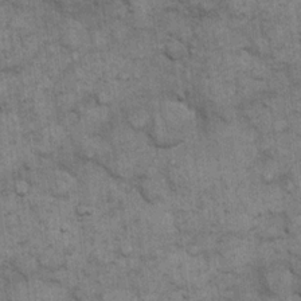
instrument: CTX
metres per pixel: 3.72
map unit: eHh
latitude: 14.7436
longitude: -65.4804
